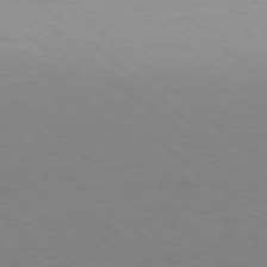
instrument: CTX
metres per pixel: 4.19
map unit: Ap
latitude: -78.2550
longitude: -98.2900
